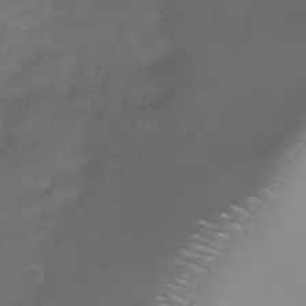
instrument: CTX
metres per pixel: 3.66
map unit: Nhe
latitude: -33.5588
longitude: -87.6505
